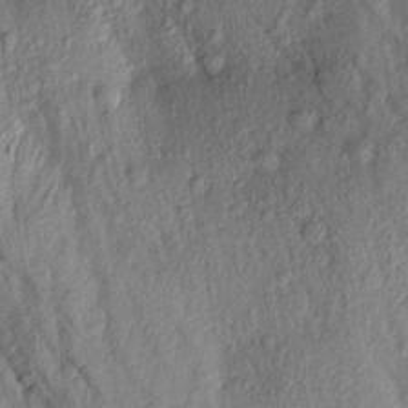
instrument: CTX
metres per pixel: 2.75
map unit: Aa
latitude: 17.4993
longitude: -146.3846
